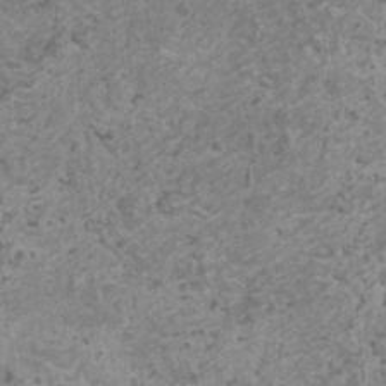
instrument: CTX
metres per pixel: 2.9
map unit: HNhu
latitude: -0.2173
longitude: 2.6896
